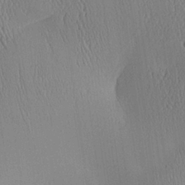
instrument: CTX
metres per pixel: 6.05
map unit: Aa
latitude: 25.2159
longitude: -135.4993
